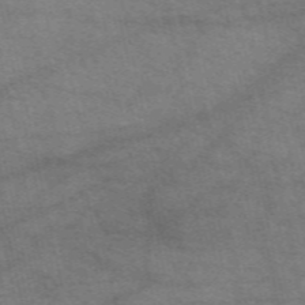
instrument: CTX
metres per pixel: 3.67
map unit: eAb
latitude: 51.3670
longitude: 109.0297
